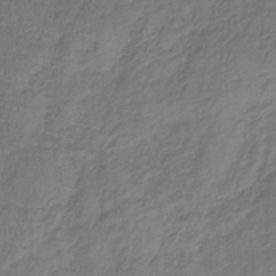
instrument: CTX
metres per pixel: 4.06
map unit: lHb
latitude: -36.2172
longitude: 72.5574
